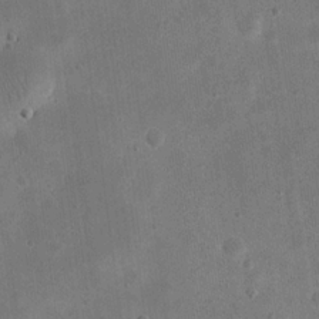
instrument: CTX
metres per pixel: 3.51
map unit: eHh
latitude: 21.1214
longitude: -69.4993
